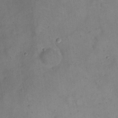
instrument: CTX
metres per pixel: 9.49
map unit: eHh
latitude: 21.3482
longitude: -61.8394
